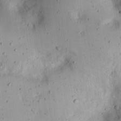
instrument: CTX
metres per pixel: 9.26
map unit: Nhu
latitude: 19.5182
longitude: -73.1781
